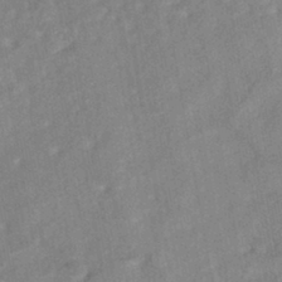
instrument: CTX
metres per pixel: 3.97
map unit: HNhu
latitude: -42.4251
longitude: 91.8234
